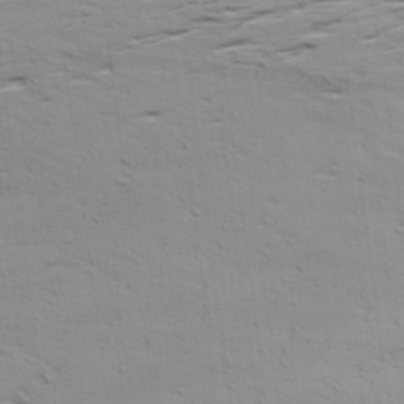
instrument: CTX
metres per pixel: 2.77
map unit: Ave
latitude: 19.1970
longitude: -138.3089
